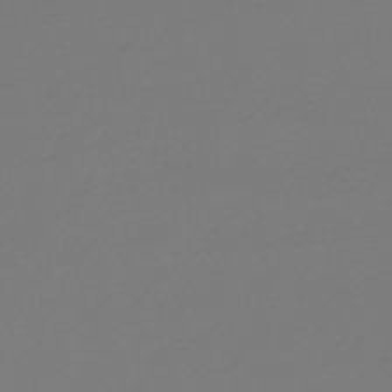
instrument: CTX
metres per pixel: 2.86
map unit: lHb
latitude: -47.1620
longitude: 62.8219
